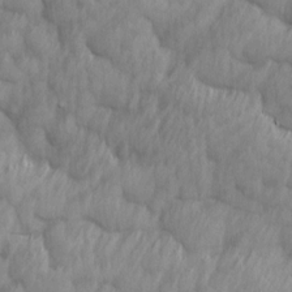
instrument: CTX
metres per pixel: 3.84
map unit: Ave
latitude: 13.2159
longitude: -106.1011
